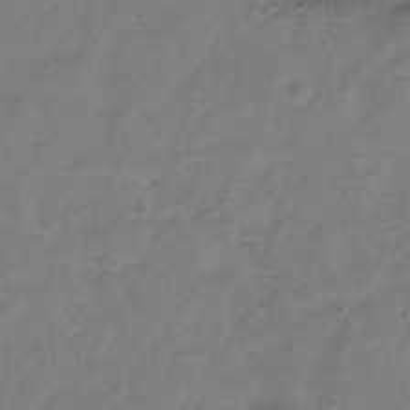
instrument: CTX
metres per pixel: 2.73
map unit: Hve
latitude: -33.9367
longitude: 90.9542
